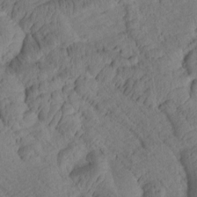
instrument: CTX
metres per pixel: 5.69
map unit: Htu
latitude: 2.0255
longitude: 177.1998
